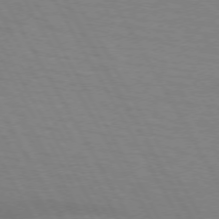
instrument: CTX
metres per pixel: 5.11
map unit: lApd
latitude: 72.4034
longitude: -56.7057
